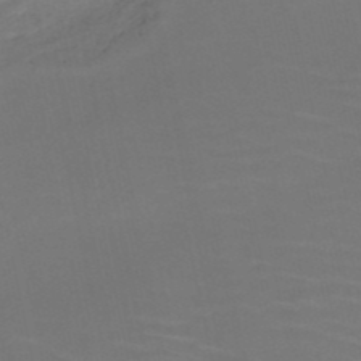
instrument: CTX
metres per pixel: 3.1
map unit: HNb
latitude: -51.0486
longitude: -46.6113
